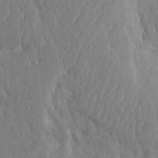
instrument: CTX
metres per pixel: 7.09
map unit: eHh
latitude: -3.2753
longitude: 14.7464
